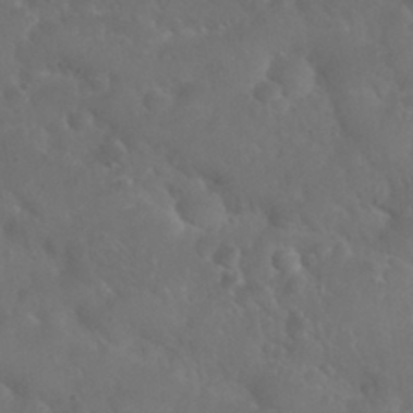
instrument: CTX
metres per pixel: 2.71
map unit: Nhu
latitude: 28.9513
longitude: -55.6694
